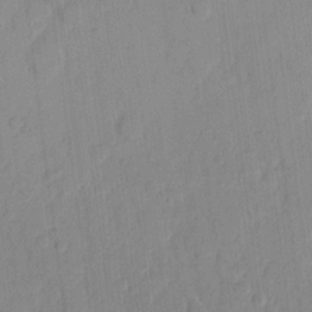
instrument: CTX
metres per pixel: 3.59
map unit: eHh
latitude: 10.3090
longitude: -65.6316
